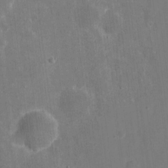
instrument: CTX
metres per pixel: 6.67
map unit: eHh
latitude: 4.9136
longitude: -67.4804
